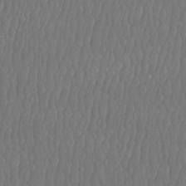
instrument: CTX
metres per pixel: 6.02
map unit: Htu
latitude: -9.1242
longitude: -76.2144
